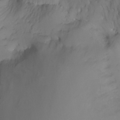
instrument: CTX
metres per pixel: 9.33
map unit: Nhu
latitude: -7.4643
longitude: -52.2334
